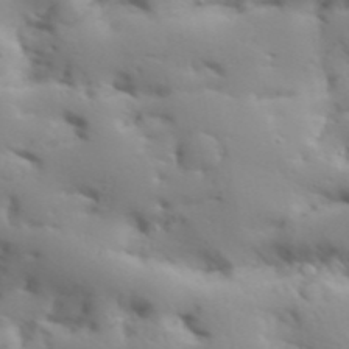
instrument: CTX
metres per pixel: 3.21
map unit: Aa
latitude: 33.4049
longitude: -143.8961
